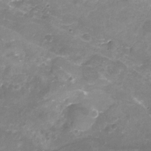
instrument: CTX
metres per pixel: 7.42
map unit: Nhu
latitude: -17.1998
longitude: -56.8757
